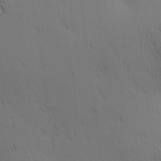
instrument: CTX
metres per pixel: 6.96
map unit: Ave
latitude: 11.1403
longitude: -107.7639
